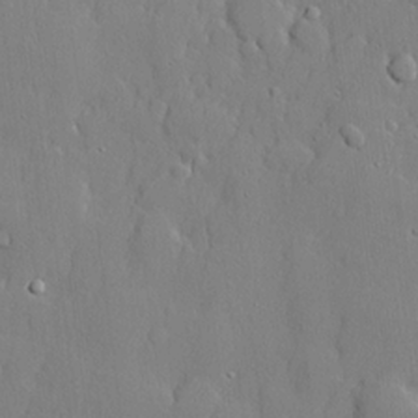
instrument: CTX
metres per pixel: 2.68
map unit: lHvf
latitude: 21.3482
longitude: 145.2187
